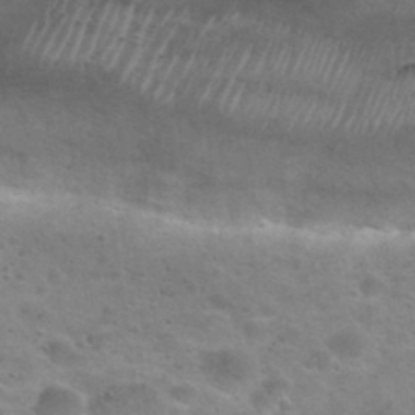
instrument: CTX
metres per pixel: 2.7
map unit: Nhu
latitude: 29.5938
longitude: -47.2348
